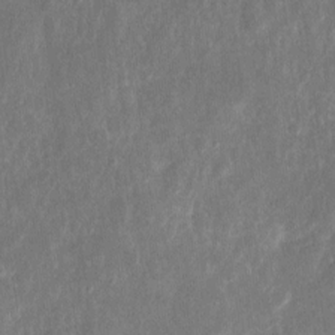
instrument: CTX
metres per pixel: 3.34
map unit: eHh
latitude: 10.1767
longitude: -72.5735
